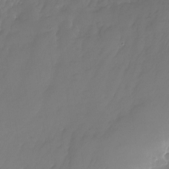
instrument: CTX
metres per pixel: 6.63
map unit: Nhu
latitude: -26.5951
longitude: -71.1592
